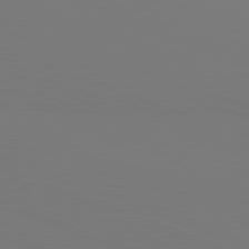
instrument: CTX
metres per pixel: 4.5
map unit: lApd
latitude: 81.9150
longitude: 145.1998
